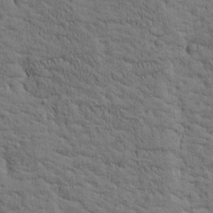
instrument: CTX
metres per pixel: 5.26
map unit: Htu
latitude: -3.4265
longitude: 175.2187
